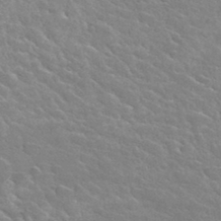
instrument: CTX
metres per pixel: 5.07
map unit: Hto
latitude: 34.3467
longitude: -49.8583
